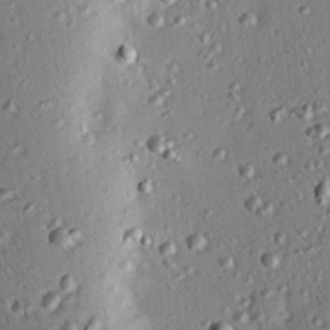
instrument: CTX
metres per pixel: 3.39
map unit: eHh
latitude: 22.1956
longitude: -90.7057
